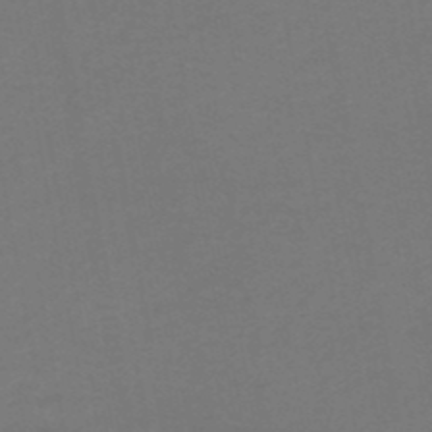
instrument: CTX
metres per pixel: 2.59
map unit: HNhu
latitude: -49.2565
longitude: 99.8611
